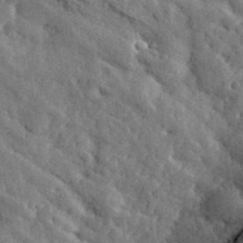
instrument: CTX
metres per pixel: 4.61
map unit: eHh
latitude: 36.4979
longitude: -79.9906
